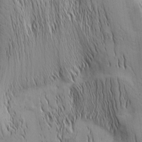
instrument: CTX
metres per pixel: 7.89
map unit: Nhu
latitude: -5.5021
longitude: -152.3090
